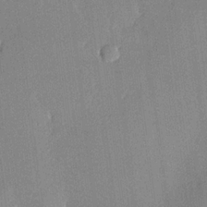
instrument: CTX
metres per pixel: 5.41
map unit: lHvf
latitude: 21.0648
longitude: 144.6330
